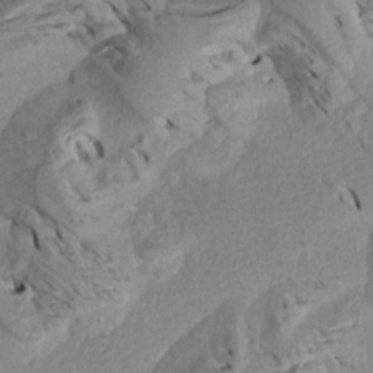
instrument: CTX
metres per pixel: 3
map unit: Aa
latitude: 18.9702
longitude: -145.4804
